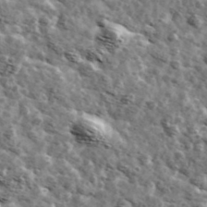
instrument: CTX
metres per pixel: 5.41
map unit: Ave
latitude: 42.2145
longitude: -107.2915
